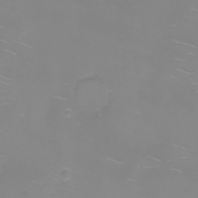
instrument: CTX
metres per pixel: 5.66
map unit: eHh
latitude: -6.0661
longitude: -79.8395
